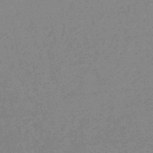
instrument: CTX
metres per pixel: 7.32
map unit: lHb
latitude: -48.1984
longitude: 82.4251
